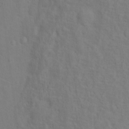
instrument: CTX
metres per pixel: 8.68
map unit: Ht
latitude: 13.0081
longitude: -40.8191
